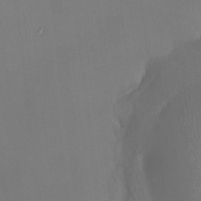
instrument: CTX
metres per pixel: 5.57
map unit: HNhu
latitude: 7.2159
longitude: 10.6896
